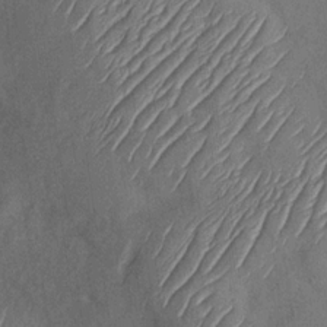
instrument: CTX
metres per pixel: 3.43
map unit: Nhu
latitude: -29.2187
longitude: -58.5735
